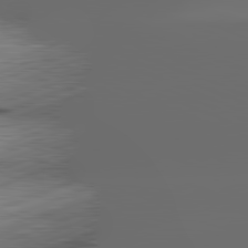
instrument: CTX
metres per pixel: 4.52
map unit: lApd
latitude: 81.8205
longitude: -165.0081
